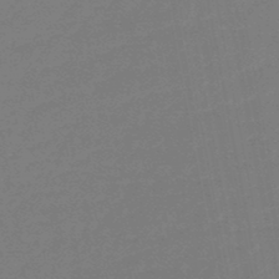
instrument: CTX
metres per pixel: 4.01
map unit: eHb
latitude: -46.8975
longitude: 80.3684
